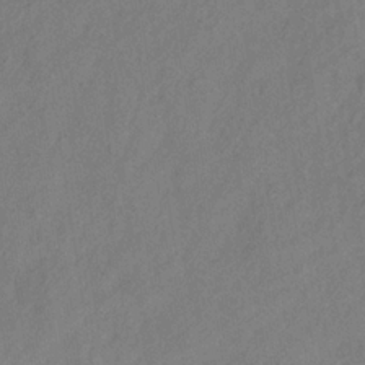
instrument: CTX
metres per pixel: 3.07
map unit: Hve
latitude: -32.6708
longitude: 92.1795
